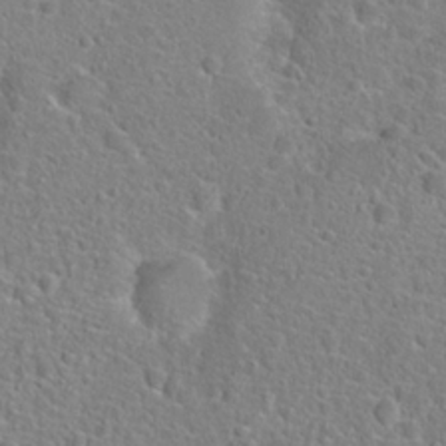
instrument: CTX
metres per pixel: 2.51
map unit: Hto
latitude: 23.2348
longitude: -46.6869
